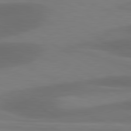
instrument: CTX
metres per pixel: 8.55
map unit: lApd
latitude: 80.7435
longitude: 120.1039
